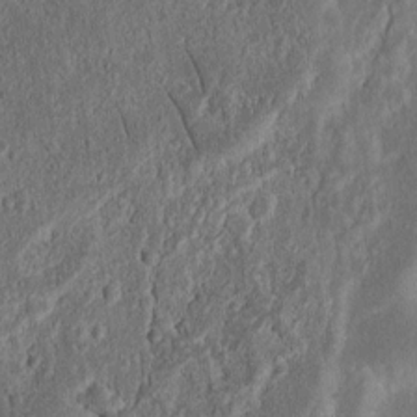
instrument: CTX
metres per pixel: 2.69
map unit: Nhu
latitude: 13.7450
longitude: -73.9151
